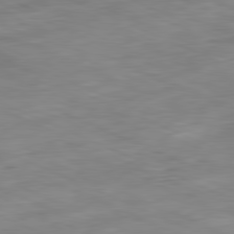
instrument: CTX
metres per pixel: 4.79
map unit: Ap
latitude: -81.6344
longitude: -68.7624
